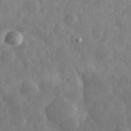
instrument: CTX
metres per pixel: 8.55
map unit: eHh
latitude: 33.1592
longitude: -69.7828
